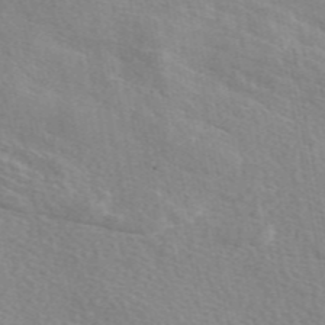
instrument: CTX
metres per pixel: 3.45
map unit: eAb
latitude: 48.4790
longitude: 120.1983
